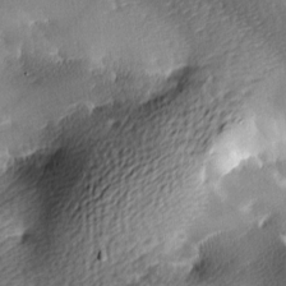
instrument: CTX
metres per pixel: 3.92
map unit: lAa
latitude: -9.4454
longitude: -125.4237
